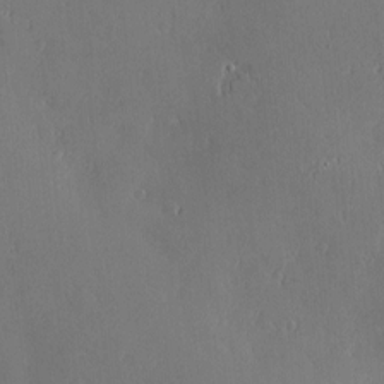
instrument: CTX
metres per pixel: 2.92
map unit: Nve
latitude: -7.5777
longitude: 173.6344
